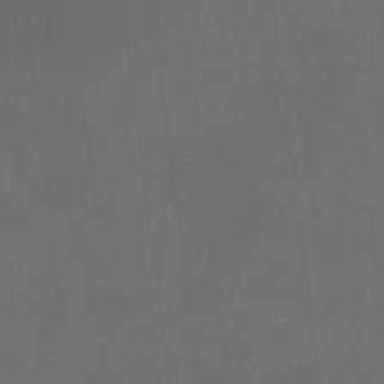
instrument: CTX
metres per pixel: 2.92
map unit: HNhu
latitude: 10.4601
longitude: 11.3888
